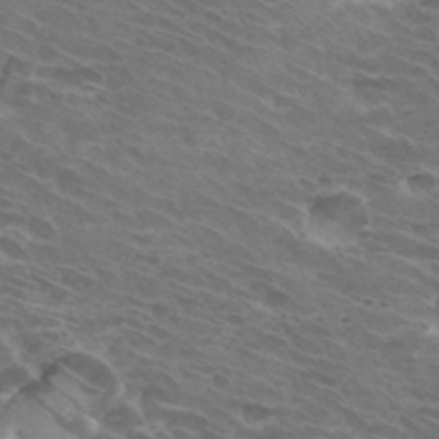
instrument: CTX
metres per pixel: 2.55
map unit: Hto
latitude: 32.3656
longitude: -43.9150
